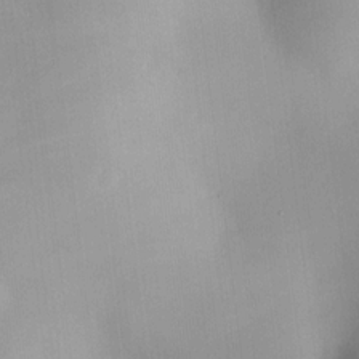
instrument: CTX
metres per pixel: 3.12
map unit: HNhu
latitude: 11.1592
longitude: 8.8975
